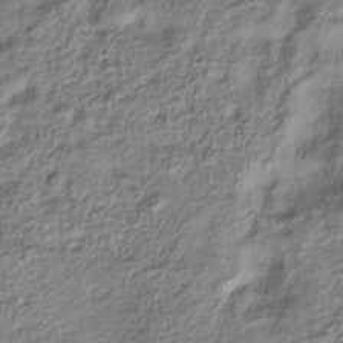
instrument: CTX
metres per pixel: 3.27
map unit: Hve
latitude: -30.8030
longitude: 89.9745
